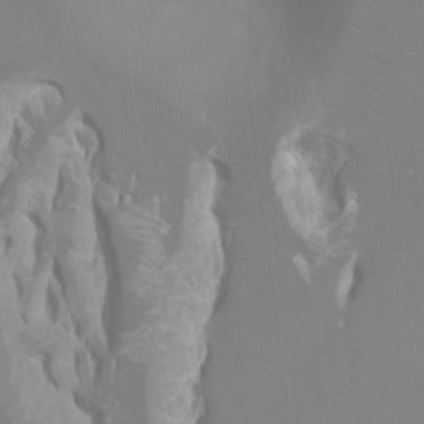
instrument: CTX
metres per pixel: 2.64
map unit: Ht
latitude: -8.1417
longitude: -28.5357
